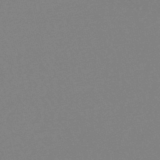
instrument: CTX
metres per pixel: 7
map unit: HNhu
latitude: -48.9920
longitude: 99.6155
